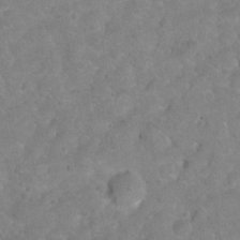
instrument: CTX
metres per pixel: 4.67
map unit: Hto
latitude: 3.1403
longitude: -35.8772
